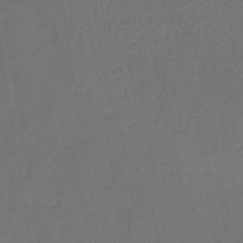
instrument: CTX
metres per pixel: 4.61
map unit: HNb
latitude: -44.1417
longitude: -39.0836
